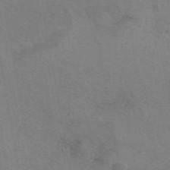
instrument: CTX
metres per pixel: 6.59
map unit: eAb
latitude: 50.4601
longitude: 110.5195
